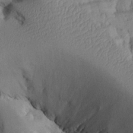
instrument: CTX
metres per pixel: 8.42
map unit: Aa
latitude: 26.1389
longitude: -129.5560
